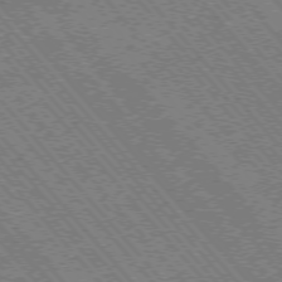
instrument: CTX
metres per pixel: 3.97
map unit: Hpe
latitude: -75.9178
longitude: -16.0822
